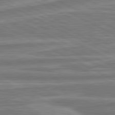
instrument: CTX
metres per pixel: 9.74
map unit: lApd
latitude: 81.2159
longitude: -173.7071
